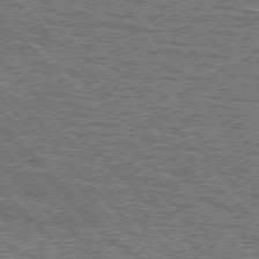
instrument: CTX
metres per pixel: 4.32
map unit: lApd
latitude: 76.4223
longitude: -82.0444
